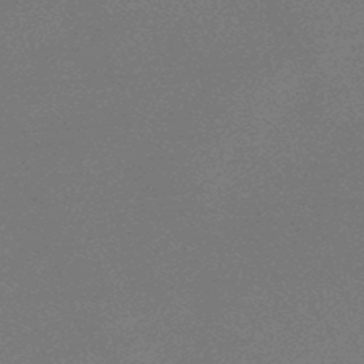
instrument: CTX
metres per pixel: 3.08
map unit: lHb
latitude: -48.2173
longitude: 67.8800
